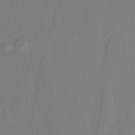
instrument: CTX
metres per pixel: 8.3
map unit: lHb
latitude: -38.1228
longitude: 56.1039
